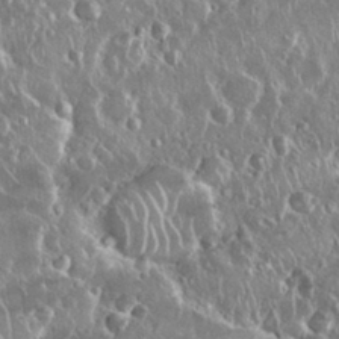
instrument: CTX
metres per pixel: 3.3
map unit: Nhu
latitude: 28.8002
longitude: -62.4034
